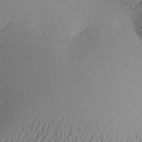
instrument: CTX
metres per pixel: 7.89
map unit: Aa
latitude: 21.7072
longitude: -144.6868
